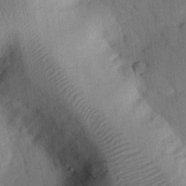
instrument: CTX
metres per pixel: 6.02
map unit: eHh
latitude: 26.2523
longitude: -76.0255
